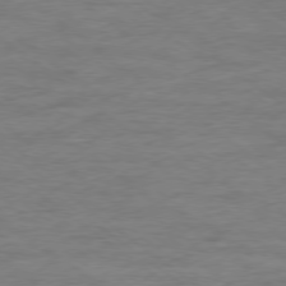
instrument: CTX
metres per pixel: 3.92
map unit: Ap
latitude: -78.9730
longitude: -102.1766
